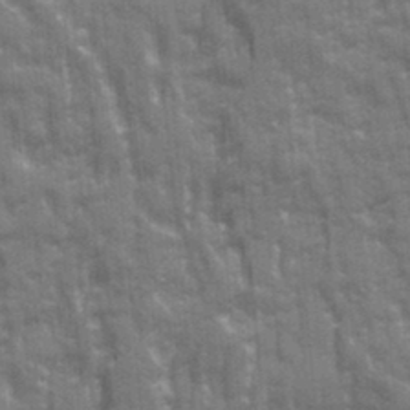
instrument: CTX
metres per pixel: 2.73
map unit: Ave
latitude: 20.4034
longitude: -133.4993
